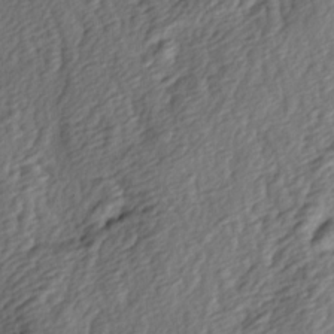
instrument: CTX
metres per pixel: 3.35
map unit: lAa
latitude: -4.4629
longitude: -123.0269
